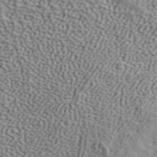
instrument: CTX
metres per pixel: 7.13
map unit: ANa
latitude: 41.9339
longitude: 50.5195
